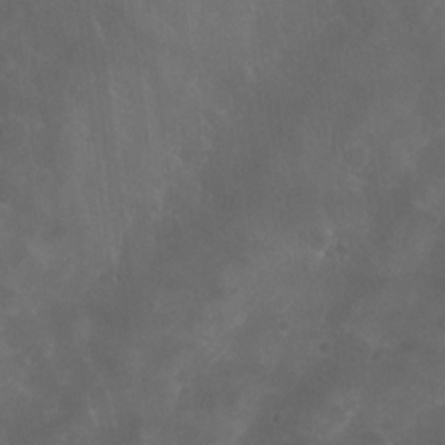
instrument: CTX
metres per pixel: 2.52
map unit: Aa
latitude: -9.1242
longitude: -72.2334
